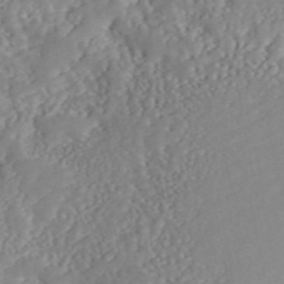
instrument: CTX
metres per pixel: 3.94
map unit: ANa
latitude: 46.7247
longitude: 49.8423
